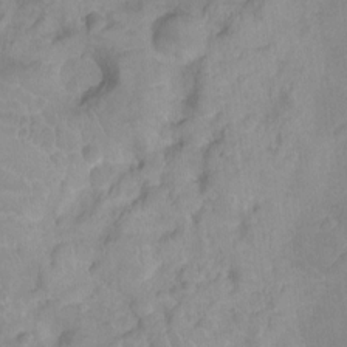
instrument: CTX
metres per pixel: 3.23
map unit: Ht
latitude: -9.4265
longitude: -22.4223
